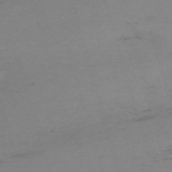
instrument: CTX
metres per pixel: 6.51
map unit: eHh
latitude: -61.7100
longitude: 50.9353
